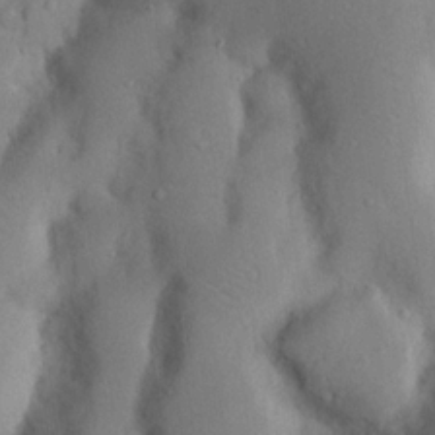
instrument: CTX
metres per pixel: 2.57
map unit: Nhu
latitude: 20.2145
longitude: -73.8962
